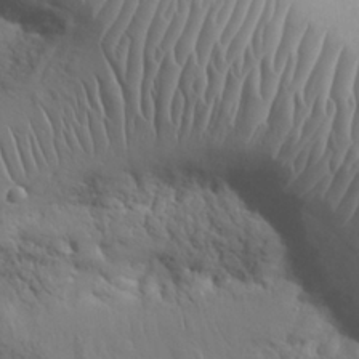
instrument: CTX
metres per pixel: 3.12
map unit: Nhu
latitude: 27.3860
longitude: -68.4979
